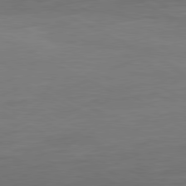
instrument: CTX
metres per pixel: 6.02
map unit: Ap
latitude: -81.5588
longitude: -78.9892
